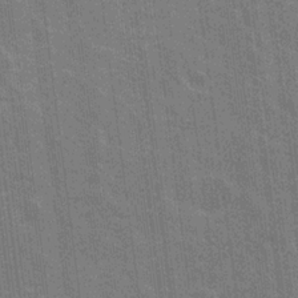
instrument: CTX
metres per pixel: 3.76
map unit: Nhu
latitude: 19.2348
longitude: -30.6680
